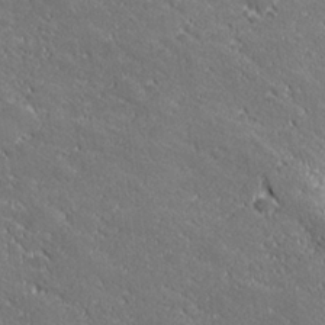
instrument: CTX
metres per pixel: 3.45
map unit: lHvf
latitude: 27.2537
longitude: 141.7855
